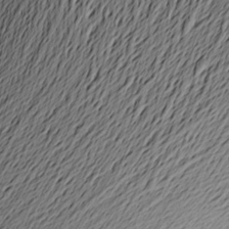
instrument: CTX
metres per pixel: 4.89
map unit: Aa
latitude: 21.9150
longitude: -148.8569
